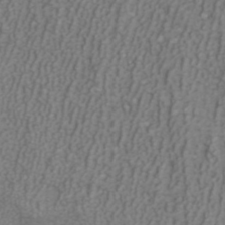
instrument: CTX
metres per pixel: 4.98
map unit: ANa
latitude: 38.4790
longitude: 23.3699
